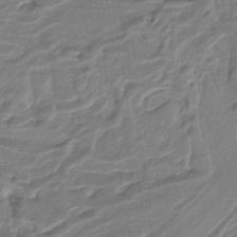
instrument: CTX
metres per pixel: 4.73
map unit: lHb
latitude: -37.5588
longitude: 56.8786
